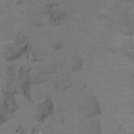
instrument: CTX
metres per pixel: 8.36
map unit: Ht
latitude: 11.7639
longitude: -32.8758
